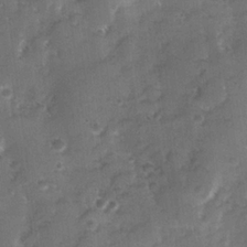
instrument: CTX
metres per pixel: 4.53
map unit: Hve
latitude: 24.3656
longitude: 146.8030
